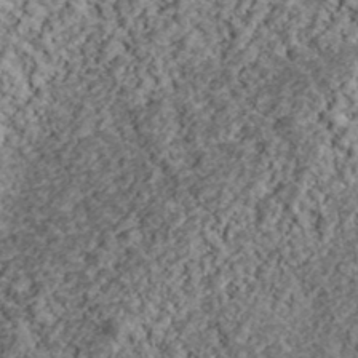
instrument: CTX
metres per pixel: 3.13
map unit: lHvf
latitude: 39.1403
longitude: -87.8772
